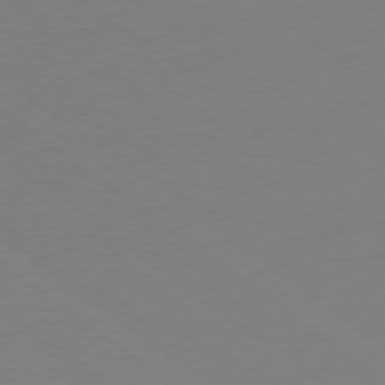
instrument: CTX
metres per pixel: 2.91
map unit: Ap
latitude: -79.1620
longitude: -98.6679
